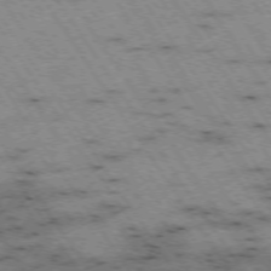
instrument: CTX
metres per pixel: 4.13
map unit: Hpe
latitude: -74.2551
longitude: 1.4644
